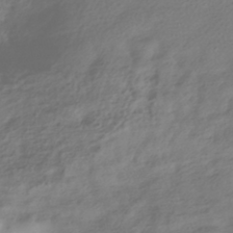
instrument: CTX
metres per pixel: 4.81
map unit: HNhu
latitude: -41.3321
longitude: 97.9367
